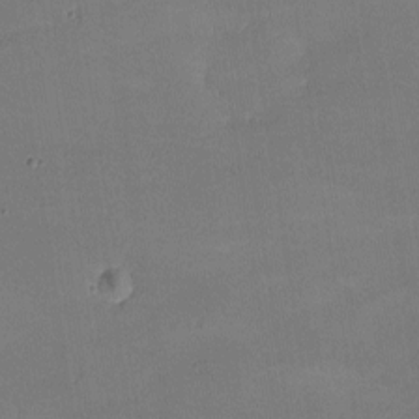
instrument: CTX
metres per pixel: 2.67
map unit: lHvf
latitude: -9.5021
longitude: -101.7072
